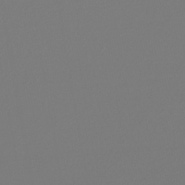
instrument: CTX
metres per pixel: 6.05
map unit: lHb
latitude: -47.2187
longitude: 72.5574
